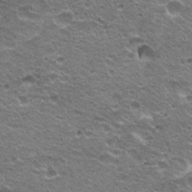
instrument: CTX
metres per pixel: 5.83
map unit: Hto
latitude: 20.9325
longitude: -32.6679
